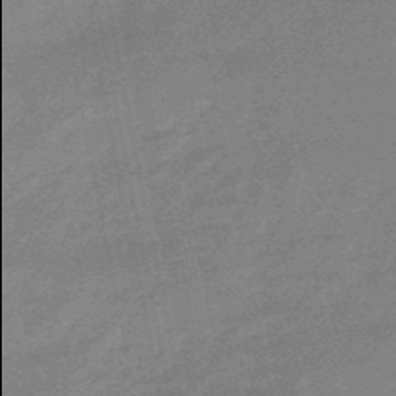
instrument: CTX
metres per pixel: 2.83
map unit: lHb
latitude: -48.5574
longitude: 82.0094
